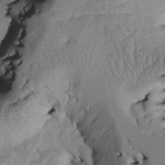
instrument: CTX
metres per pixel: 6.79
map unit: Htu
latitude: -6.8030
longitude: 152.7274
